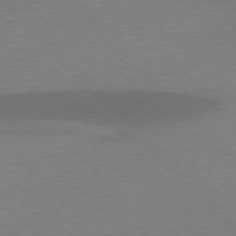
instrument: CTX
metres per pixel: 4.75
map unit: lApd
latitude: 77.4993
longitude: -59.1214
